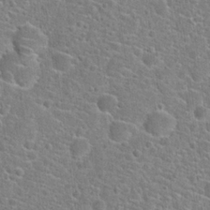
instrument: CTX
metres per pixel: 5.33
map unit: Hto
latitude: 22.0255
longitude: -44.7057
